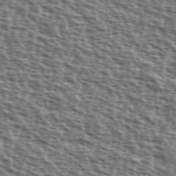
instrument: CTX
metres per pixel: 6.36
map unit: Ave
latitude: 38.2145
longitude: -111.8772
